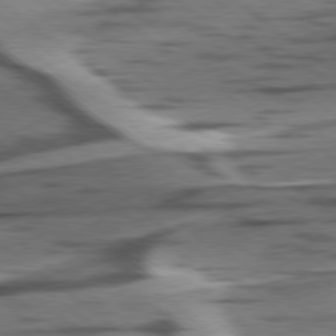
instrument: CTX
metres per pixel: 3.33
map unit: lApd
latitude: 78.6302
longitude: -51.0269
